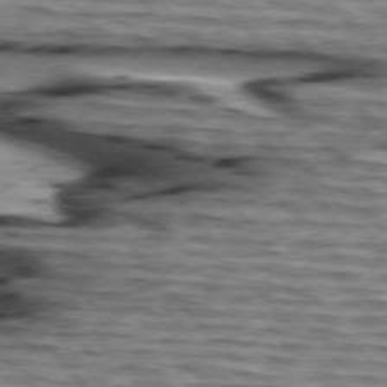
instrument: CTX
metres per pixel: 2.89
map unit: lApd
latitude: 75.4238
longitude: -73.1404
